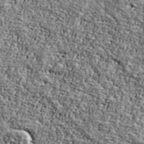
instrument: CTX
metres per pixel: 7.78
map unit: Ave
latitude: 42.1200
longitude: -110.5357
